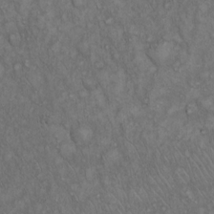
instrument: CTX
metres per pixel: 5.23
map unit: Hto
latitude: 15.6694
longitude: -56.7057
